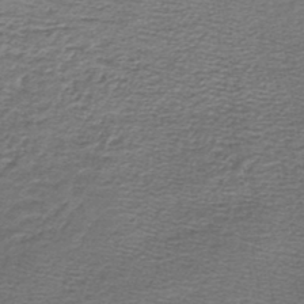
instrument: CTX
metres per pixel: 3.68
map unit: lHb
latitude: -45.2565
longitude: 57.4454
